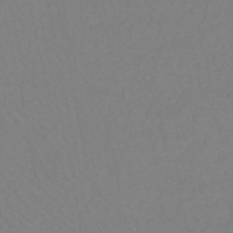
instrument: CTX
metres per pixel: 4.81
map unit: HNhu
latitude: -48.1984
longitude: 103.4266
